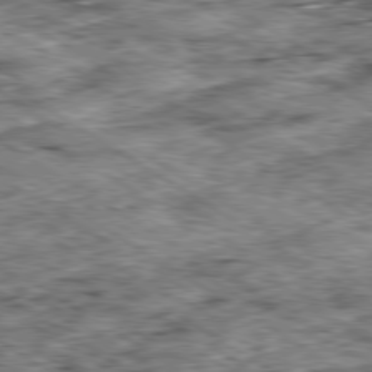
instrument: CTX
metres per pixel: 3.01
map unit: Ap
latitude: -80.2551
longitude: -49.8394
